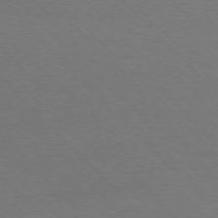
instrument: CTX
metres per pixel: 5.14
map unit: Ap
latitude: -75.8990
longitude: -82.5545
